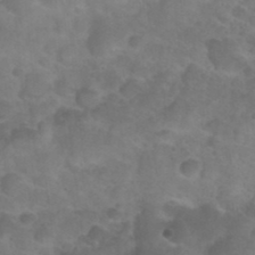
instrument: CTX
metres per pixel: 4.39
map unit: Nhu
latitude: 26.9703
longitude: -54.9136
